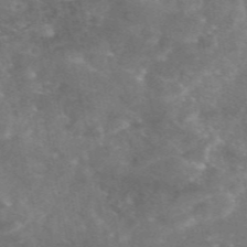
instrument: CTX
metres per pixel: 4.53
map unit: eAb
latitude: 46.9892
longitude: 119.8611
